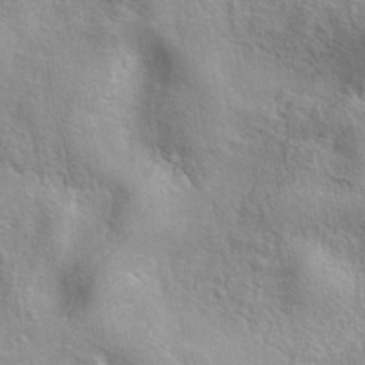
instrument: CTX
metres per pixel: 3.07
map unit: eAb
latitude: 34.9135
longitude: 111.4265
